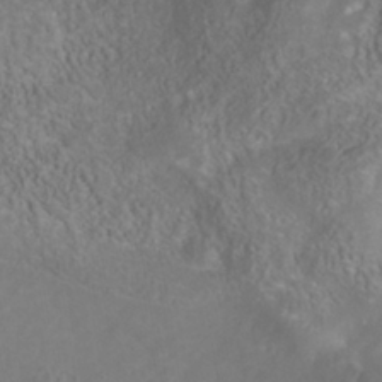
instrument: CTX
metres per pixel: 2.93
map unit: Nhu
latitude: -40.8975
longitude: -85.2159
